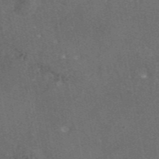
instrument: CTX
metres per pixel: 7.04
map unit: eAb
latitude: 46.7436
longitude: 108.6896
